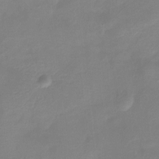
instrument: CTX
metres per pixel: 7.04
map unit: Htu
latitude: -14.0094
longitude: -45.6694
